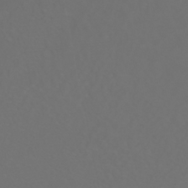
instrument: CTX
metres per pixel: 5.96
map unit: HNhu
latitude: -40.0283
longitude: 100.3684
